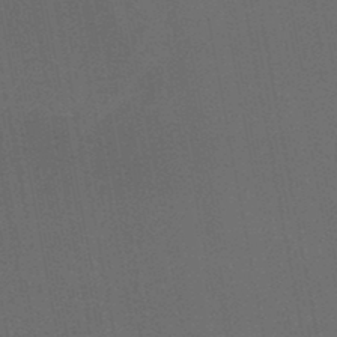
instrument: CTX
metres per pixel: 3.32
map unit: lHb
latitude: -47.2943
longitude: 70.6896
